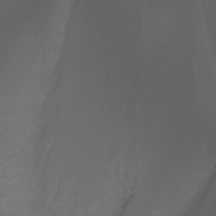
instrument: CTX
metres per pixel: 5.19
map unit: Nhu
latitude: -5.5399
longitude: -89.0648
